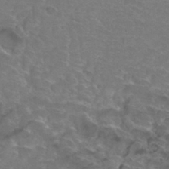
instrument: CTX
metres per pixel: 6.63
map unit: Hto
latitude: 33.1592
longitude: -45.6694
